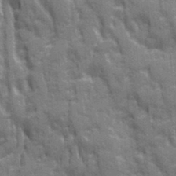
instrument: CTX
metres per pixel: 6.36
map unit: Ave
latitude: 20.2145
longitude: -133.3860
